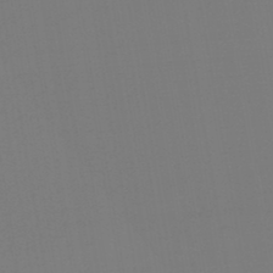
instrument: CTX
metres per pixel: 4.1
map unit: lHb
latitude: -46.2361
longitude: 60.1228
